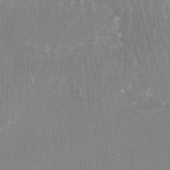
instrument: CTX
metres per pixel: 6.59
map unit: Htu
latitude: -8.5196
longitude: -75.8961
